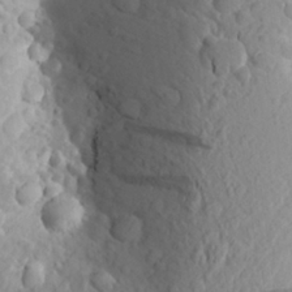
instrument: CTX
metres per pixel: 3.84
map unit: Aa
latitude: 23.5749
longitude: -145.8205
